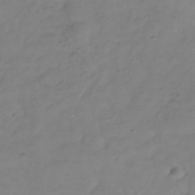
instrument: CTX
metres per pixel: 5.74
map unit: Hve
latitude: -32.8219
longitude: 91.8801
